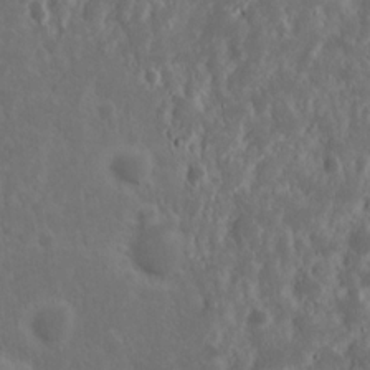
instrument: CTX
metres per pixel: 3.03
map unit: Nhu
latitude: 14.9892
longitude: -73.4427
